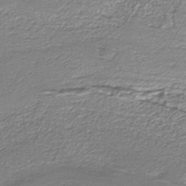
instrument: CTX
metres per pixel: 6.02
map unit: eAb
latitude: -39.2943
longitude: 51.4265
